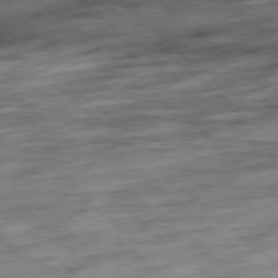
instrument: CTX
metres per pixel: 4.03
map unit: Hpe
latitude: -78.7085
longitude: -15.8584
